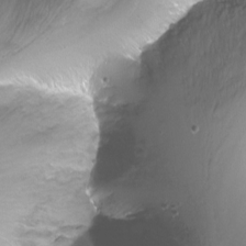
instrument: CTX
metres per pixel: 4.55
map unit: Nhu
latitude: -12.6519
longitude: -60.4223
